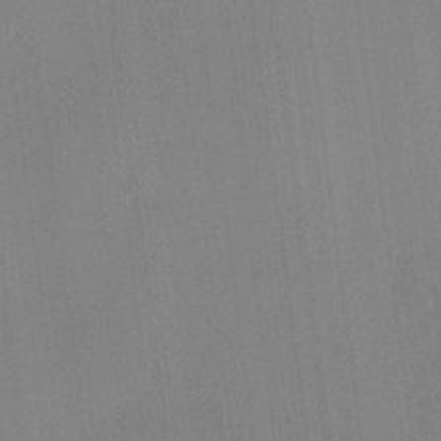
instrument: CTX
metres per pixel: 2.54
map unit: HNhu
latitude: 13.4049
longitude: 12.4440
